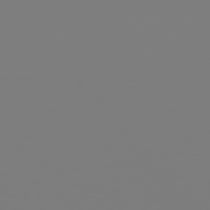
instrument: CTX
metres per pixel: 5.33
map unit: Hpe
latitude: 75.6505
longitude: -142.3656
